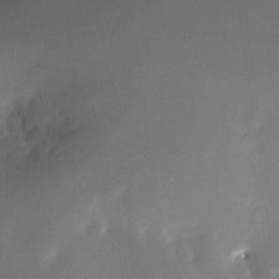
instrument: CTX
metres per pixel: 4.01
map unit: Nhe
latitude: -32.5574
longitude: -117.7261
